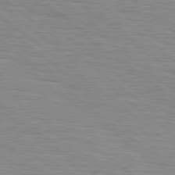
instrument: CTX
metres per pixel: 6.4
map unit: Hpe
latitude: 78.9136
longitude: -140.8758
